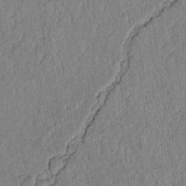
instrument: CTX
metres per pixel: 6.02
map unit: lAvf
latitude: 7.1025
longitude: 163.6722
